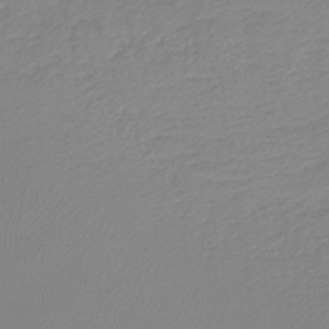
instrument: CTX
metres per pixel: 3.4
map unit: lHb
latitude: -41.1431
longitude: 71.1809
